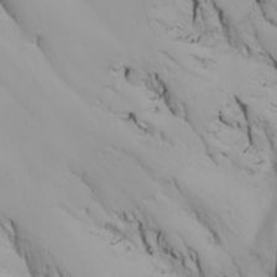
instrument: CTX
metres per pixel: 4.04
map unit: Nhu
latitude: -5.6344
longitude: -95.9906
